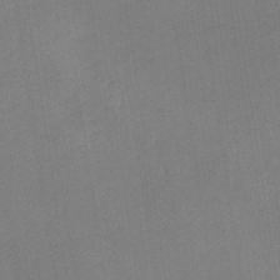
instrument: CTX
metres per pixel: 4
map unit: lHb
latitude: -34.6141
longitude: 67.1053
